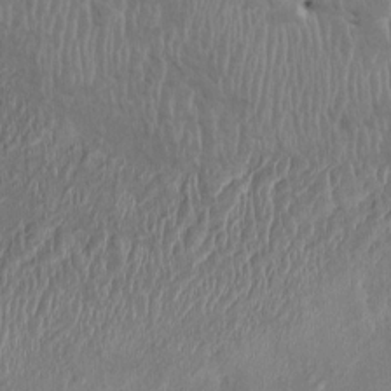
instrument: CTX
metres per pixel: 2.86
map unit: HNhu
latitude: 2.7246
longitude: -6.8002
